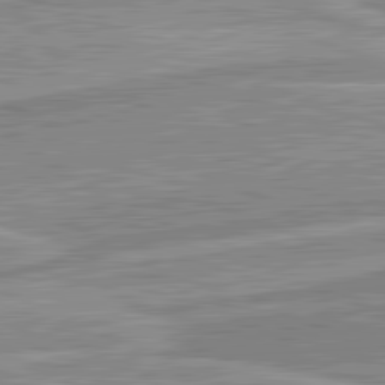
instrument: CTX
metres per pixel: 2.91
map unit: lApd
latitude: 82.1011
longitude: 139.7856
